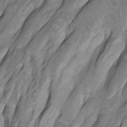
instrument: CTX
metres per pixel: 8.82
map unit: Htu
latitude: -8.5763
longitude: -65.0647
